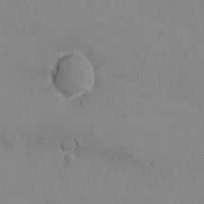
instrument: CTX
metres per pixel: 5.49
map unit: eHh
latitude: -9.7855
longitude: -66.4979
